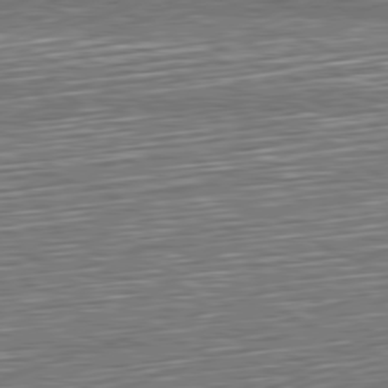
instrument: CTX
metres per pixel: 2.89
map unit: Hpe
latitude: -82.1795
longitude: 19.2943
